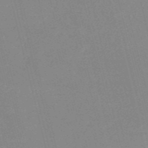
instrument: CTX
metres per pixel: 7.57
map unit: HNb
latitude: -53.1809
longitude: -36.9136
